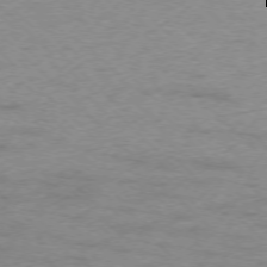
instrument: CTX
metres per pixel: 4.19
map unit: Ap
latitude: -75.7856
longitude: -77.4237
